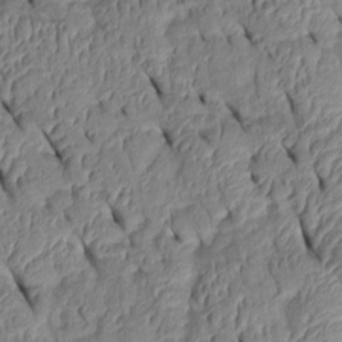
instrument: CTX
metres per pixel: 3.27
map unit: Htu
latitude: 1.0458
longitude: 148.7275
